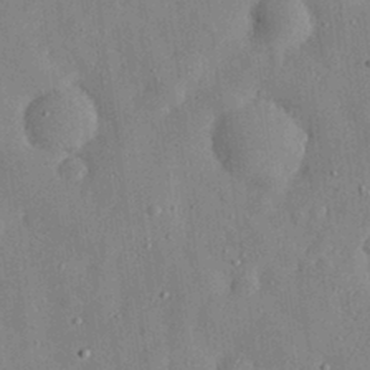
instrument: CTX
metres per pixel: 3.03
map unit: eHh
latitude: 29.3293
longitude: -74.1011
